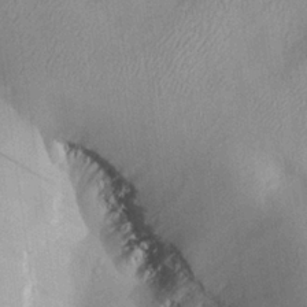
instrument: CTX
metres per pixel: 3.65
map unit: Aa
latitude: 26.4412
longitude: -143.6694
